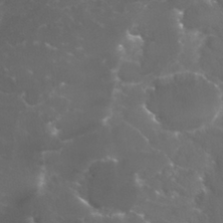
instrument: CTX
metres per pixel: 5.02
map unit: Nhu
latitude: 27.4804
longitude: -60.6868
